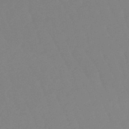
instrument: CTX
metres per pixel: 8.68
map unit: eHb
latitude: -49.8423
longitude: 73.7288
